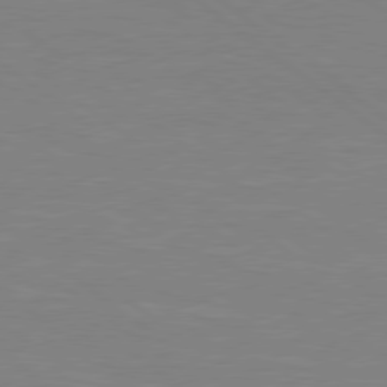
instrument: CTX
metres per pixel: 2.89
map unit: Hpe
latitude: 78.5735
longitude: -149.1592
